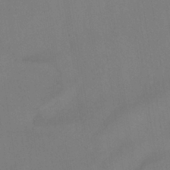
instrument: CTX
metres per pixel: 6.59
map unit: ANa
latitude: -39.4077
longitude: 95.7855
